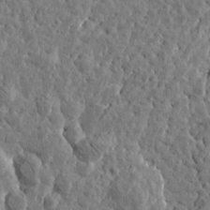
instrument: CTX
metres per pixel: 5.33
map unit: Htu
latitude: -0.1795
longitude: -178.1011
